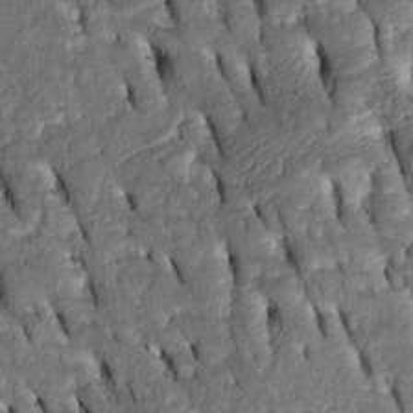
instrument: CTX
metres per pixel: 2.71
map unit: Htu
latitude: -2.1794
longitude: 151.4454
